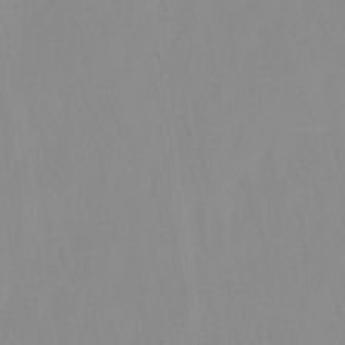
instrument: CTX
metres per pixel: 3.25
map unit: HNhu
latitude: -27.3887
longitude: 73.1242
